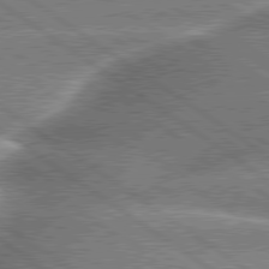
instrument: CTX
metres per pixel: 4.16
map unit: lApd
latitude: 79.6694
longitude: -135.7260
